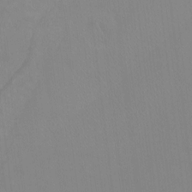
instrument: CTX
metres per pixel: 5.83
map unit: Nhu
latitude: -11.5966
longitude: -40.3656
